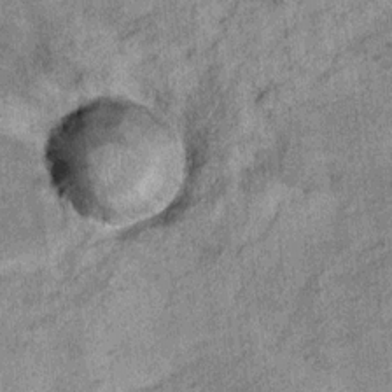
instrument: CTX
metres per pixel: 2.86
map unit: Ht
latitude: 11.7639
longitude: -38.7057
